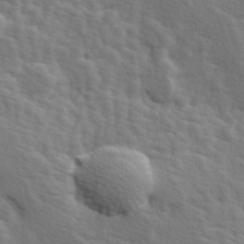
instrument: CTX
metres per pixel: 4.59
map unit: Hve
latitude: 25.3859
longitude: 145.6344
